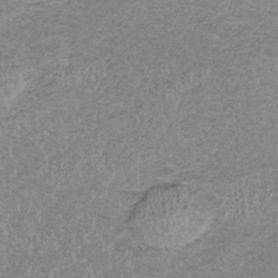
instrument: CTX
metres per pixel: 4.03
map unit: eHb
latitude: -33.6722
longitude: 67.9556
